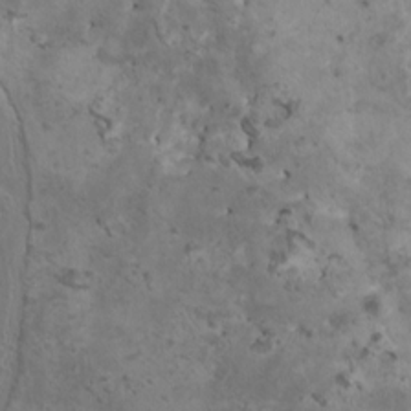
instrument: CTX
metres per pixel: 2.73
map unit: HNhu
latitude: 3.5938
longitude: 4.4629
